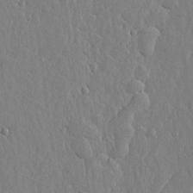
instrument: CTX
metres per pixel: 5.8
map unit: lHvf
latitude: 19.1025
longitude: -115.8016
